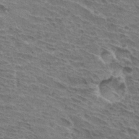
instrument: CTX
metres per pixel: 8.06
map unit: Hto
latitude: 32.8002
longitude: -44.9136
